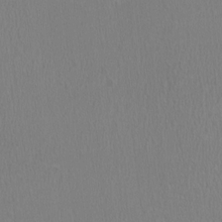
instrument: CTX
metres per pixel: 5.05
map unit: HNhu
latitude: -1.6344
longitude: 2.5951
